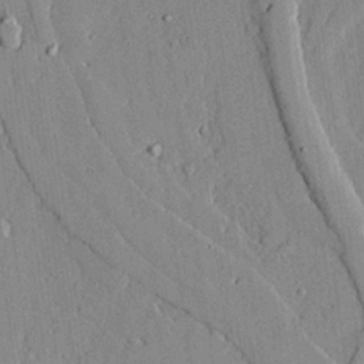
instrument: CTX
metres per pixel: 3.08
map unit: lAvf
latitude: 24.2711
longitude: -111.3104
